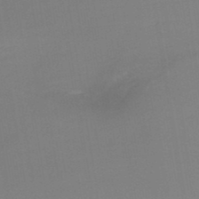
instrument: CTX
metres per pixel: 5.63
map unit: lHb
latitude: -48.7275
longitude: 67.7478
